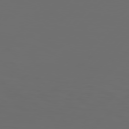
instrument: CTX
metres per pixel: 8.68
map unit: Hpe
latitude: 76.8569
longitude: -140.0822
